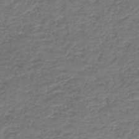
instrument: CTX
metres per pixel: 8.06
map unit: HNb
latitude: -43.3509
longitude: 49.9745
